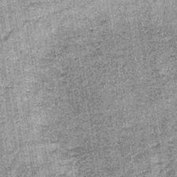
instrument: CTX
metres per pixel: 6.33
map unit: lHb
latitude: -36.0094
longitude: 64.5196
